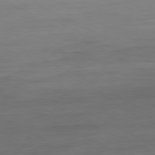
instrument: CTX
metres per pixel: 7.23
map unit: Ap
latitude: -80.8786
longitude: -78.0255
